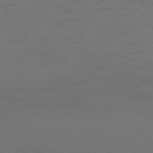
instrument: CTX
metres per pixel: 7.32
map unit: Hpe
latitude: 75.7261
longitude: -144.5546
